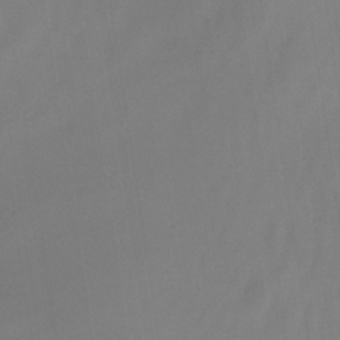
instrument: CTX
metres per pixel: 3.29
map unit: Nhe
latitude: -31.8611
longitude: -116.4223
